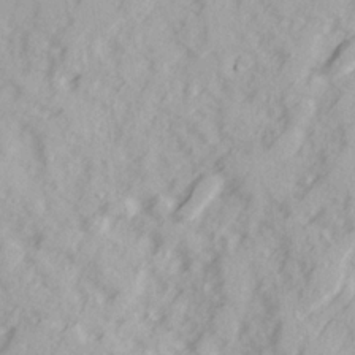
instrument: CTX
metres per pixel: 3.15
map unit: Ave
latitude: 22.1389
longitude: -132.1578
